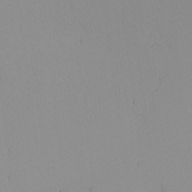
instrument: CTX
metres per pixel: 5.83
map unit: Nhu
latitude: -4.5384
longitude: -83.7449
